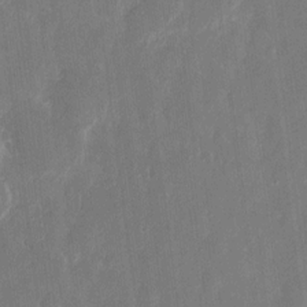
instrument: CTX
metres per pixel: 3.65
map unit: eHh
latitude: 12.5735
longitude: -72.8002
